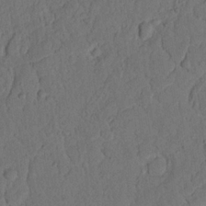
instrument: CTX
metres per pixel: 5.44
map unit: Nhu
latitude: 20.5168
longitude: -75.4993
